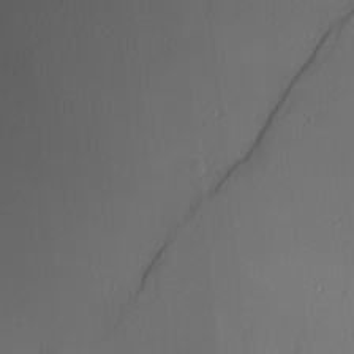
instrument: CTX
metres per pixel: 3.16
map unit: Hve
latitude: 3.1025
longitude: -121.7828
